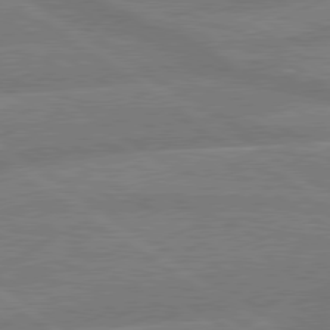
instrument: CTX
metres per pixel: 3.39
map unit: lApd
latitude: 79.4994
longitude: -164.7057
